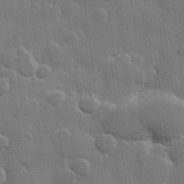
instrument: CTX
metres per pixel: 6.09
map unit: Hve
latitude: 23.0836
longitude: 148.8219
